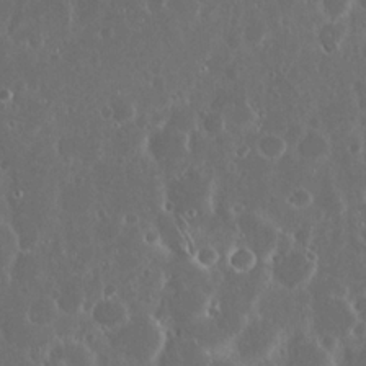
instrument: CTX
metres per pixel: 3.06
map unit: eHh
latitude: 21.9717
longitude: -58.1956
